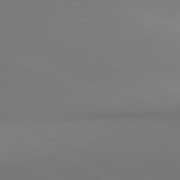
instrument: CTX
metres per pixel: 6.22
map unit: lApd
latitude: 81.0458
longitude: 146.0472
